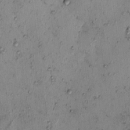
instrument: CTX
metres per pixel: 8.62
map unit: eHh
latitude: -0.9731
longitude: 19.1998
